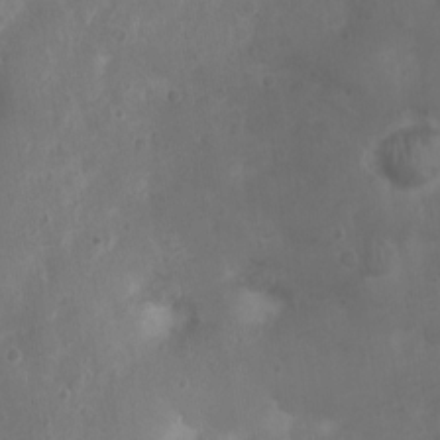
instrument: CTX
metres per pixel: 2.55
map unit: Nhu
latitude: 2.7057
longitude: -15.0270
